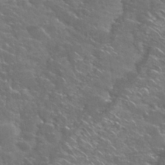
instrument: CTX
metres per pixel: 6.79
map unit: Nhu
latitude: 28.7813
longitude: -60.5168
